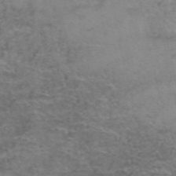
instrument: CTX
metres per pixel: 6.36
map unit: Hto
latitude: 38.6490
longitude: -41.4237
